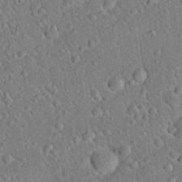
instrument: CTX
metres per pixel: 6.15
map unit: Hto
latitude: 18.8002
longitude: -52.5357
